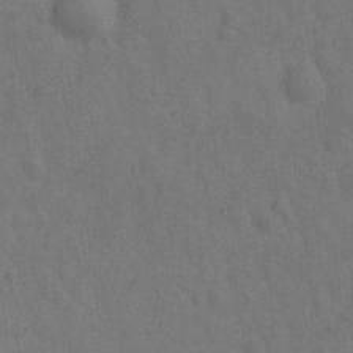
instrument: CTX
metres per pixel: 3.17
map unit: Hto
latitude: -0.1984
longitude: -34.0822
